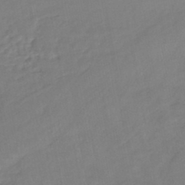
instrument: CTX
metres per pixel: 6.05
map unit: HNhu
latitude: -46.6140
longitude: 92.8030
